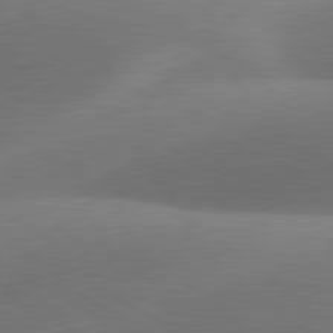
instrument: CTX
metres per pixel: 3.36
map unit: lApd
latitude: 81.2537
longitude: 129.6344
